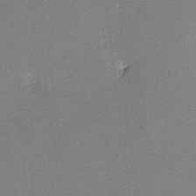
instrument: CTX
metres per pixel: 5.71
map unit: lHvf
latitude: -11.4266
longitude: -103.7260
